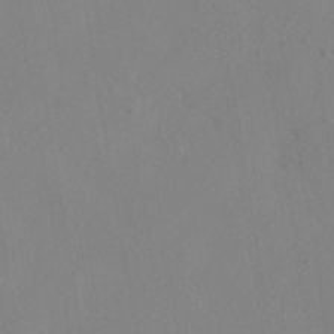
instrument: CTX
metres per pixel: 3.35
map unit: HNhu
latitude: -40.2172
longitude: 101.2753
